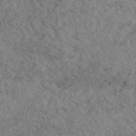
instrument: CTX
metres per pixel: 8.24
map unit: eAb
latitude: 44.8380
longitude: 114.6518
